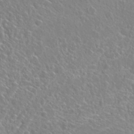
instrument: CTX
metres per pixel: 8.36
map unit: Hto
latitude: 22.9703
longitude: -40.5356
